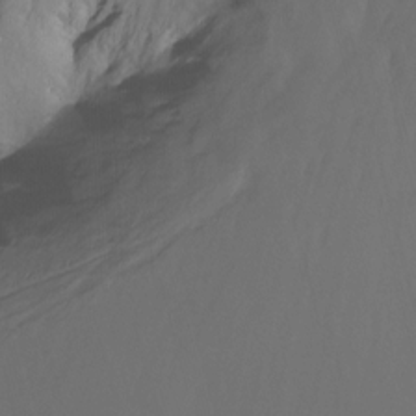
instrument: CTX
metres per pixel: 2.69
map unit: Nhu
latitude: -14.3307
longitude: -58.7813
